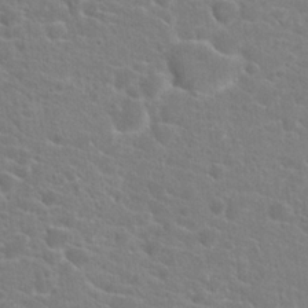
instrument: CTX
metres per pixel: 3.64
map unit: Hto
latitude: 21.4238
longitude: -39.3859
